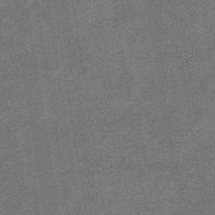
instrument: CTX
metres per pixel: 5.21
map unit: HNhu
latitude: -42.1605
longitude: 90.6897
